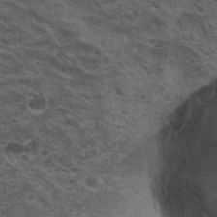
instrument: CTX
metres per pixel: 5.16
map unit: Hto
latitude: 19.4615
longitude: -36.2712
